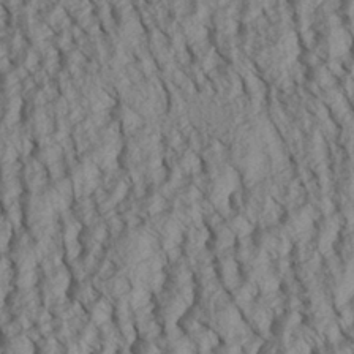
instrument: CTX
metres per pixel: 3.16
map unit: Aa
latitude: 30.1389
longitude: -138.1011
